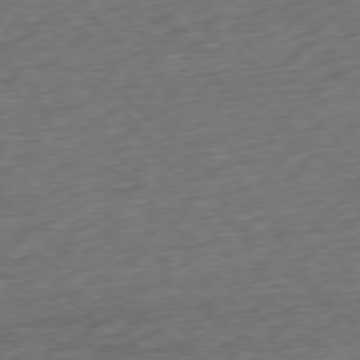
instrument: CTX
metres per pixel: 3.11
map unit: Ap
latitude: -77.9178
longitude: -72.0822
